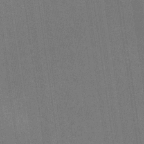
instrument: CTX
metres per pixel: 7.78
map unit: HNb
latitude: -32.4251
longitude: 57.5966
